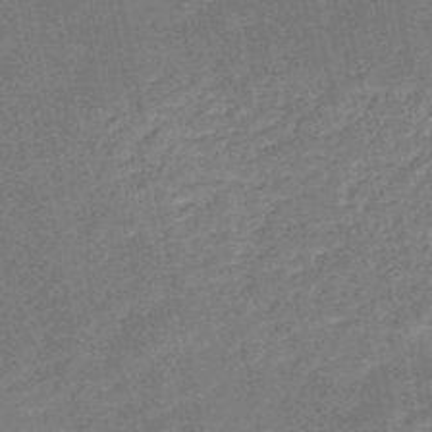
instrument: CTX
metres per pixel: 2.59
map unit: HNb
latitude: -51.8422
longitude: -49.1214
